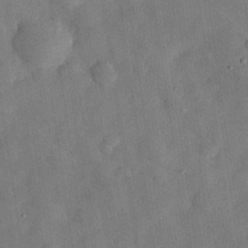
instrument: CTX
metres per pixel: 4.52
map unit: eHh
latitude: 30.2712
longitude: -75.8772
